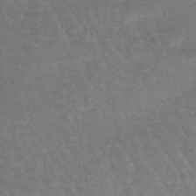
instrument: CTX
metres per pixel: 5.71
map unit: lHb
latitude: -44.8597
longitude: 80.0283
